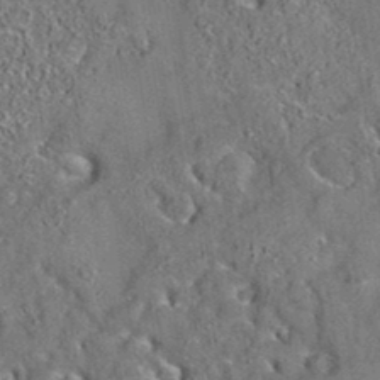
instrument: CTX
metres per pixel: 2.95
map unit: eAb
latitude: 35.3292
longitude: 113.6155
